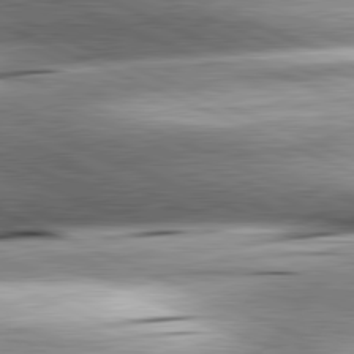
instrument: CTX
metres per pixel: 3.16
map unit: lApd
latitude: 81.7827
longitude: -167.1214
